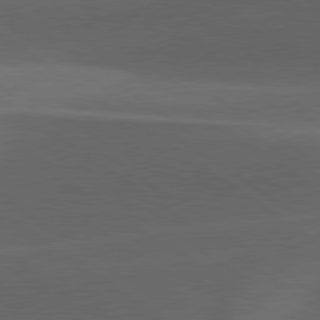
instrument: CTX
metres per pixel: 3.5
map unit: lApd
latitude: 79.1214
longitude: -49.9339
